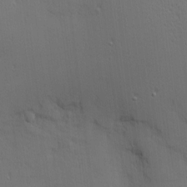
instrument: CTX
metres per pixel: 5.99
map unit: Nhu
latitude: 3.3292
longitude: -75.7639
